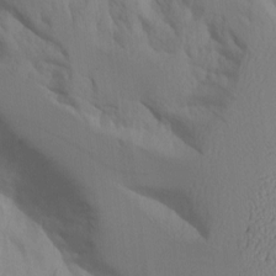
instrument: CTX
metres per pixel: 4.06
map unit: Aa
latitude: 10.4979
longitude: -126.6491
